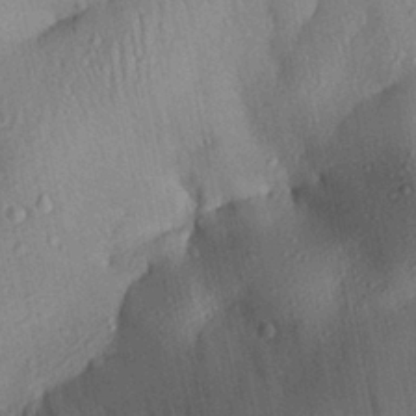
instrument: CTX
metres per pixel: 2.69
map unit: Aa
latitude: 28.8191
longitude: -134.9891
